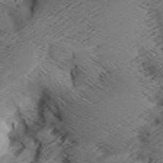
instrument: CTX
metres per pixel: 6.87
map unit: Aa
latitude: 7.5749
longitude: -140.6679
